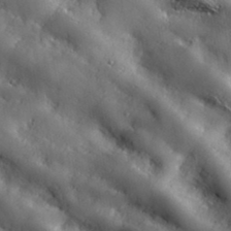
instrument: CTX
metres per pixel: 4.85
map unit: ANa
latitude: 38.9136
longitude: -91.6694
